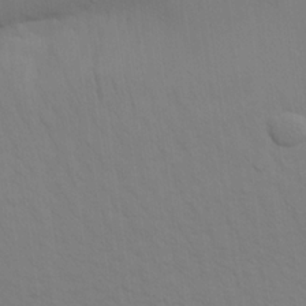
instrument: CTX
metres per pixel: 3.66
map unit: Aa
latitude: 21.6883
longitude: -142.7057
